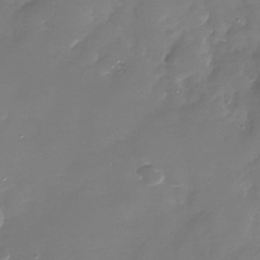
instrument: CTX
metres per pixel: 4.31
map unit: Nhu
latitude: -28.5574
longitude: -68.2901
